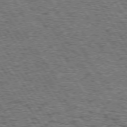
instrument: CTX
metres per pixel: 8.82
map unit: Hpe
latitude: 73.7261
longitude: -131.9906
